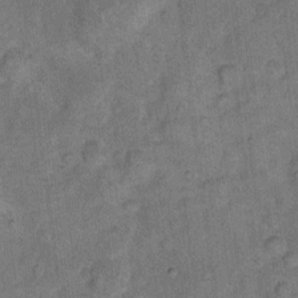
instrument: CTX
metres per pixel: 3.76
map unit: eHh
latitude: 11.1214
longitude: -63.9717
